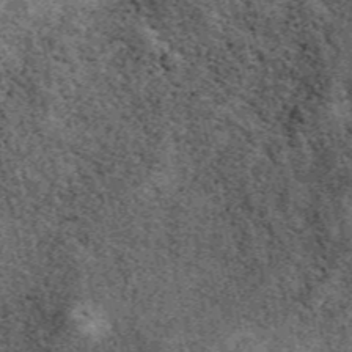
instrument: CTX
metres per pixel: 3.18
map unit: eAb
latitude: 38.9325
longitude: 109.7855
